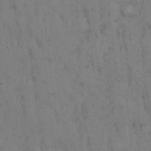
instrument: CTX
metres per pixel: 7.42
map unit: Hto
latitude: 8.2334
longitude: -59.2537
